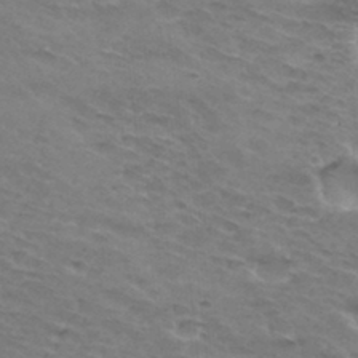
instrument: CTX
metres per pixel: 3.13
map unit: Hto
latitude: 32.7813
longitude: -46.4034
